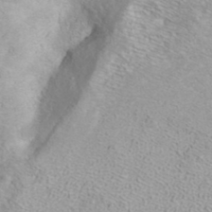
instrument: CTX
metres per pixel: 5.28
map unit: ANa
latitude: 36.7435
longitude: 13.4643
